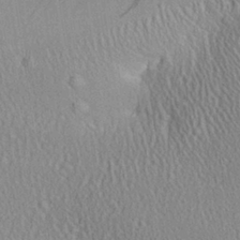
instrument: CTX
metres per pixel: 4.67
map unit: Aa
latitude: 28.5734
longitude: -136.3279
